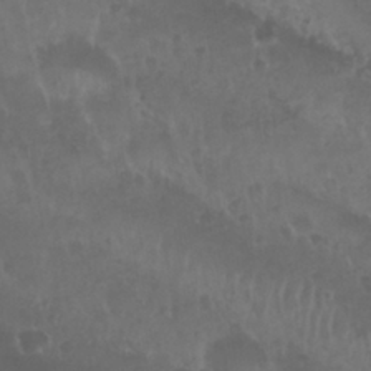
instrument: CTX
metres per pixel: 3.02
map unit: Nhu
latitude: 29.2915
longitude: -55.3104
